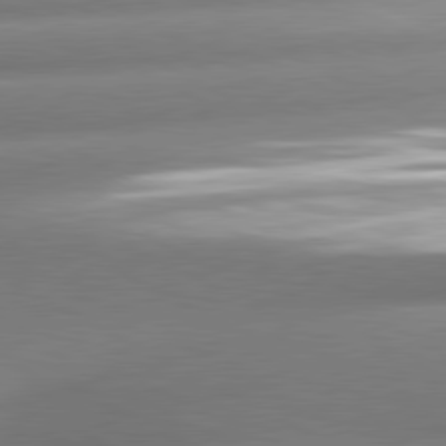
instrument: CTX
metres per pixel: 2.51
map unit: lApd
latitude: 80.5357
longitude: -158.7057
